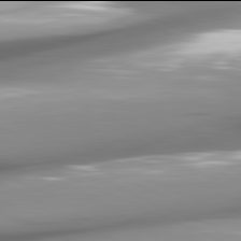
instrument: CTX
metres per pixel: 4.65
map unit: lApd
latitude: 81.9906
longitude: -146.3657
